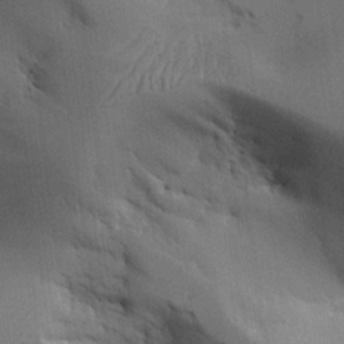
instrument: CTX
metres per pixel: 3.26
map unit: Aa
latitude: 25.8394
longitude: -127.7450
